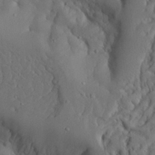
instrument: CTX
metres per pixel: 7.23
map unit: Aa
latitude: 23.8772
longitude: -132.1011
